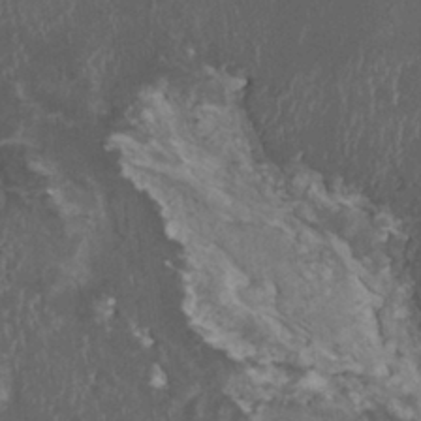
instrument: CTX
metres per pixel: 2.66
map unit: HNhu
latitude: 2.3089
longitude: 3.6721
